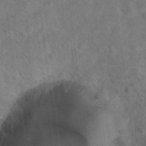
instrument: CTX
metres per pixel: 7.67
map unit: Hto
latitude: 18.4601
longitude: -43.4804
